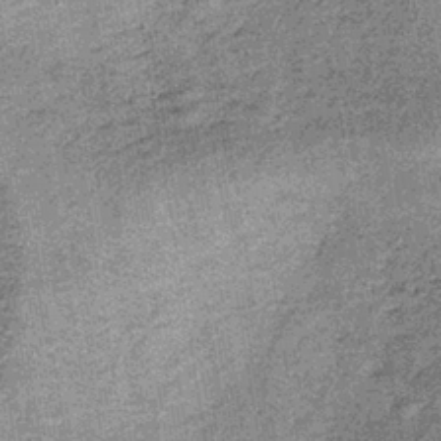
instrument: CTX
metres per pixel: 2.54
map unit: lHb
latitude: -37.3509
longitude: 65.7856
